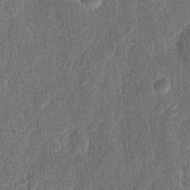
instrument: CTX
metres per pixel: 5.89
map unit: eHh
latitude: 11.2537
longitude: -70.9891
